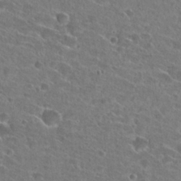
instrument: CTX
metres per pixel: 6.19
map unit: Hto
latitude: 25.9906
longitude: -46.0822
